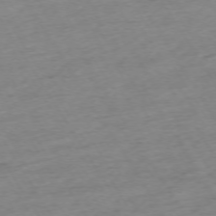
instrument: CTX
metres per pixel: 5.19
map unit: Ap
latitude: -73.4076
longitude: -68.7813
